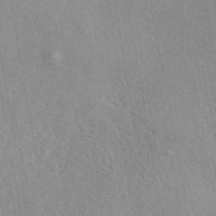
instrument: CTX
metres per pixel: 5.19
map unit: eAb
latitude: 44.1011
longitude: 109.6911
